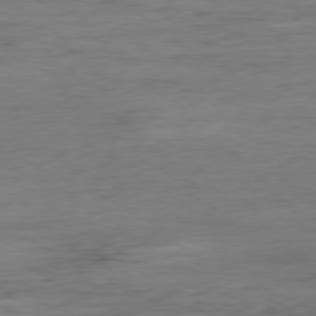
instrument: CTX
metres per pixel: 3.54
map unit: Ap
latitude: -80.8786
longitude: -95.4805
